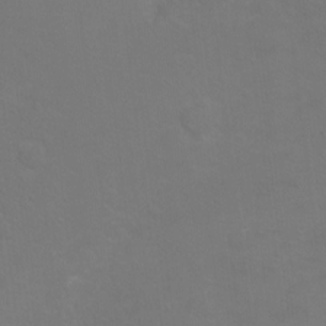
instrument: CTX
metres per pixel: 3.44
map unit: Hto
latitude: -4.5951
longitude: -35.2537
